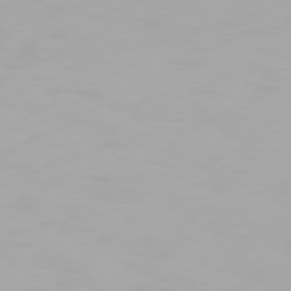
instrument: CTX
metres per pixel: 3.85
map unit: Hpe
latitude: 74.2523
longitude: -129.2915
